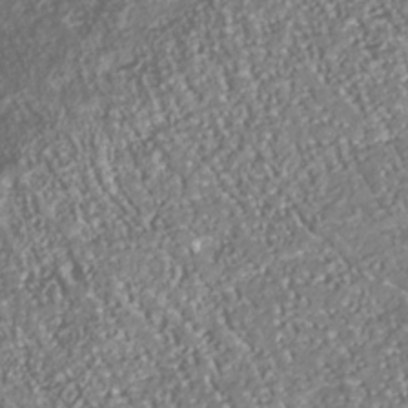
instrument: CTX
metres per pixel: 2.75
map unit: Nhu
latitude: -38.6330
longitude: -80.4223
